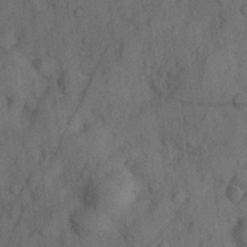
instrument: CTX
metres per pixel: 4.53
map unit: Hve
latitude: 24.8380
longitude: 147.9745
